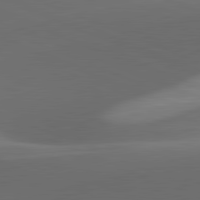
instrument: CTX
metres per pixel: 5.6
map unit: lApd
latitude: 81.9339
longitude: 129.6722
